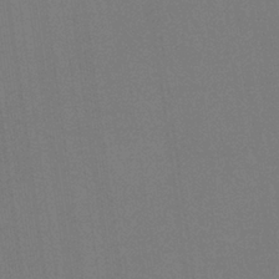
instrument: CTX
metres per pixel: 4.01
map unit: HNb
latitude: -35.4454
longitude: 54.6141
